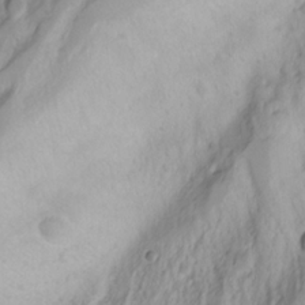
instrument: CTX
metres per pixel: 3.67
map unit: Aa
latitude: -3.2375
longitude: -71.2915
